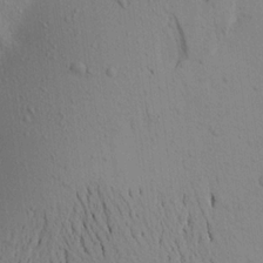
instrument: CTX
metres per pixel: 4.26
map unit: Aa
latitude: 18.3467
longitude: -149.1025
